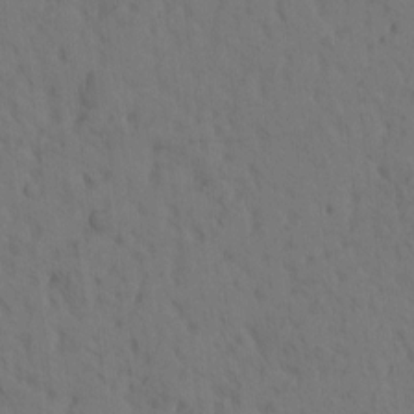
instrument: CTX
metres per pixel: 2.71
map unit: eHh
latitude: -1.2754
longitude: 17.6911
